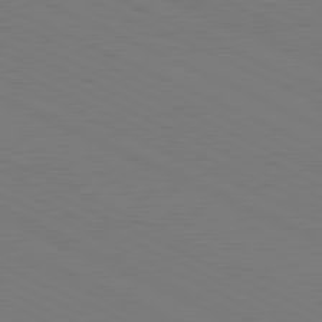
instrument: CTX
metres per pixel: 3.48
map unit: lApd
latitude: 81.4426
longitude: 149.9178
